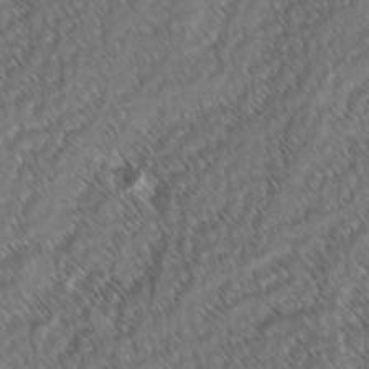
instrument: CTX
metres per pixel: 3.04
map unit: lAvf
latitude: -3.2186
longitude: -114.2900
